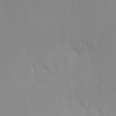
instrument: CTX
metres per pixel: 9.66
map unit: Nhe
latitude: -2.1227
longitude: -58.9514
